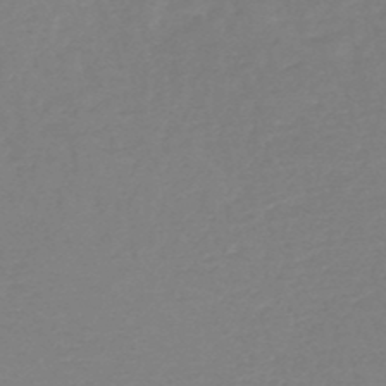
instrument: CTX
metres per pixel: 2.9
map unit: HNb
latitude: -49.4644
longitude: -44.1011
